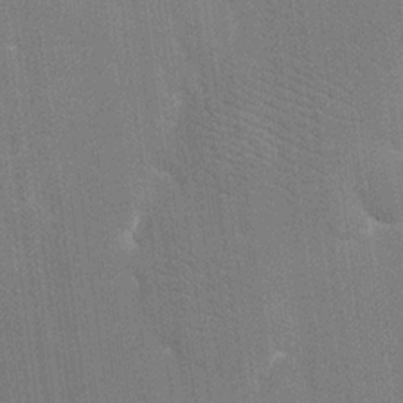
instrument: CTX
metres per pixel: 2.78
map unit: eHh
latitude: 19.1214
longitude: -68.1578
